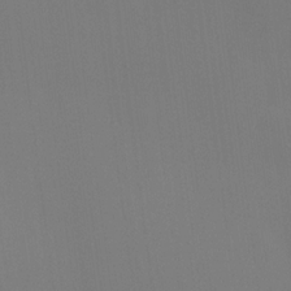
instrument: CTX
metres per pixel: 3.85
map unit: HNhu
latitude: 13.4616
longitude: 13.1053
